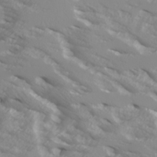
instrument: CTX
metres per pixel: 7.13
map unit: Ave
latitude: 17.3860
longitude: -129.3482
